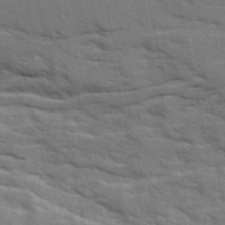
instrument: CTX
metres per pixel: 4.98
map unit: Ave
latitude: 15.5938
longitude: -129.6883
